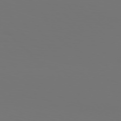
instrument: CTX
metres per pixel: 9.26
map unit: Hpe
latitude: 76.8191
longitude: -133.8961
